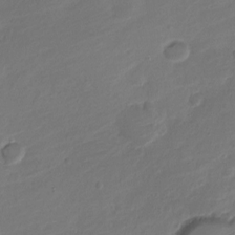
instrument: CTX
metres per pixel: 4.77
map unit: Nve
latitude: -19.6533
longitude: 108.2173
